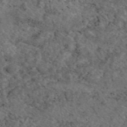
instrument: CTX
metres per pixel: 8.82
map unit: eAb
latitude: 45.8205
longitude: 113.8800
